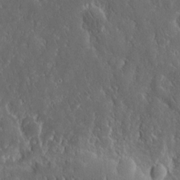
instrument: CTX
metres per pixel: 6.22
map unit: eHh
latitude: 15.1593
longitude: -73.0459
